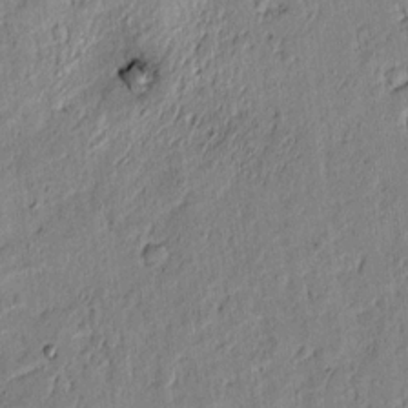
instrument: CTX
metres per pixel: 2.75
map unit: lAvf
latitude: 4.9703
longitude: 164.6141
